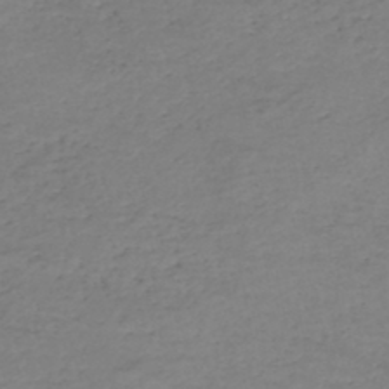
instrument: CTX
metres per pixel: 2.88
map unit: HNhu
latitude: -46.6329
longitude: 30.0661
